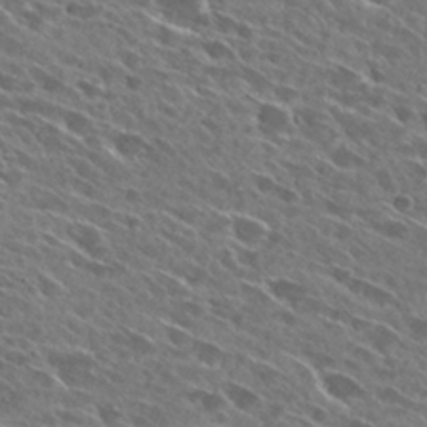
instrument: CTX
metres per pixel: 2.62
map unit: Hto
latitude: 27.8395
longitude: -43.6316
